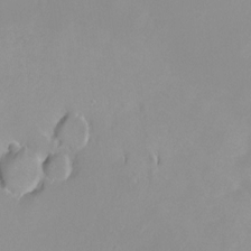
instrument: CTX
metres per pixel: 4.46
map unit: Ht
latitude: -8.1606
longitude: -36.1011
